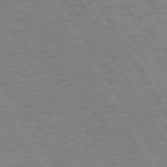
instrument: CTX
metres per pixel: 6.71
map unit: Hpe
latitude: 74.2523
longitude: -135.4993
